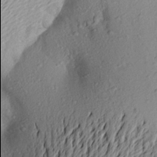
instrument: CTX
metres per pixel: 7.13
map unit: Aa
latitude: 23.4426
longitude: -149.9906
